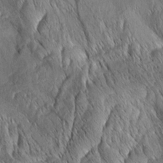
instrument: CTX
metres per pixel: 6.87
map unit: Aa
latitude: 6.3467
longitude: -130.4790
